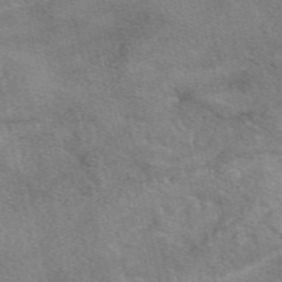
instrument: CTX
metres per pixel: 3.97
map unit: eAb
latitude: 49.0269
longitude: 121.7855
